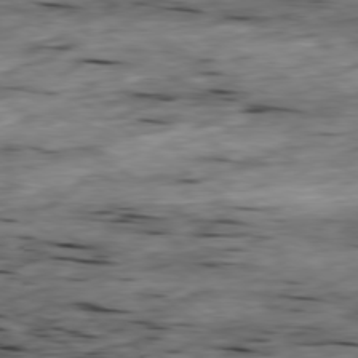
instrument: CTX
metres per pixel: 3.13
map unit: Ap
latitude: -79.5210
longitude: -90.2711
